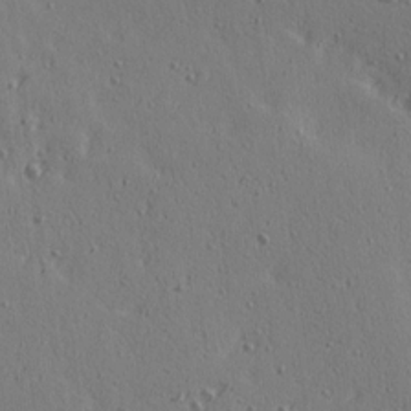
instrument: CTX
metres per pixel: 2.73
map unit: Ave
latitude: 14.7436
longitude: -106.2711
